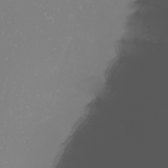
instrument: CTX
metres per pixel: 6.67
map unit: Nhu
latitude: -7.4832
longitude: -94.3279
